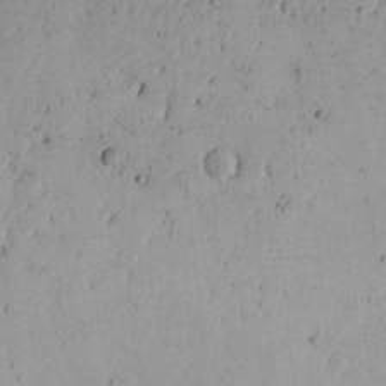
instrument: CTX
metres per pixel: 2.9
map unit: Aa
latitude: 13.4427
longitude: -140.7813
